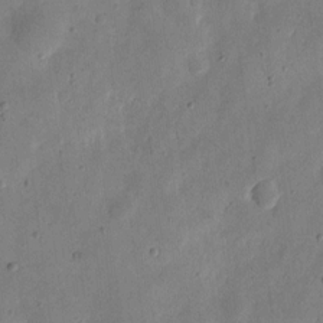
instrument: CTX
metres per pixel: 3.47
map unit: eHh
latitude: 7.1025
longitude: -71.7261
